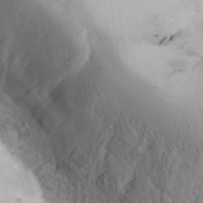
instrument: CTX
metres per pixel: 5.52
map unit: Hve
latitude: 32.5735
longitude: 149.1243
